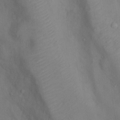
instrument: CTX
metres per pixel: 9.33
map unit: Nhu
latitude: 9.9906
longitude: -26.1389
